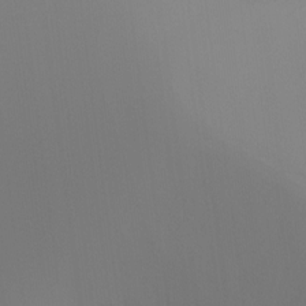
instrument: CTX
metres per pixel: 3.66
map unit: Ht
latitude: -16.8030
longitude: -46.6302
